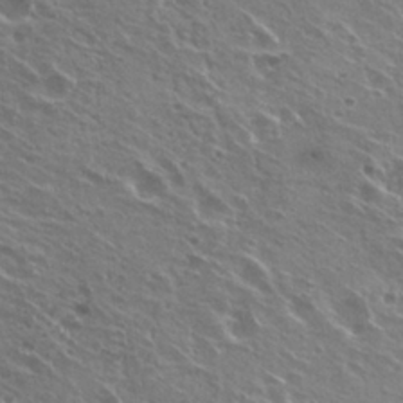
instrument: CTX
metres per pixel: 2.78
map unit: Hto
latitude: 23.3671
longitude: -30.6869
